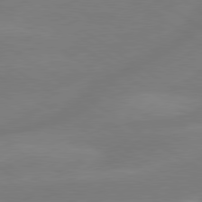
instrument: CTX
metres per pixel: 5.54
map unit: lApd
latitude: 79.3482
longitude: -149.8772
